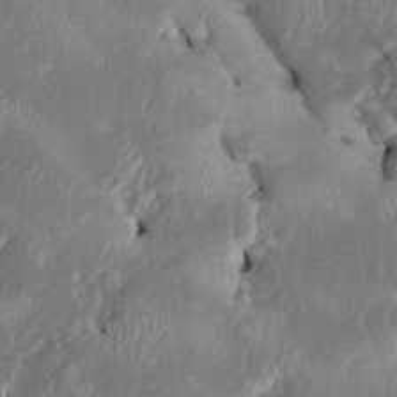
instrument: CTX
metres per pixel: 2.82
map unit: HNhu
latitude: 2.6490
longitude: -5.8394
